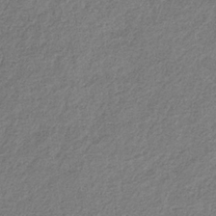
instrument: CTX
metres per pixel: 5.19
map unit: eHb
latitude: -30.3873
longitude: 68.8030
